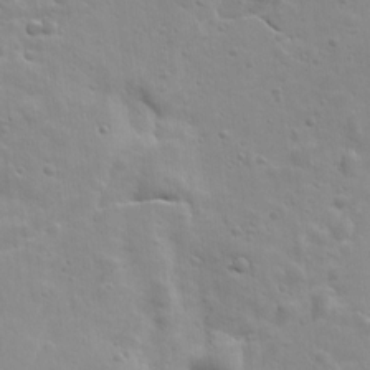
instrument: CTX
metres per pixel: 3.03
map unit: Ave
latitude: 18.0255
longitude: -133.1970
